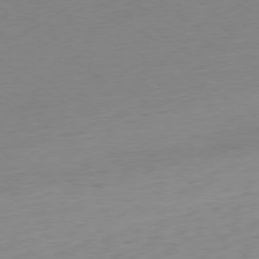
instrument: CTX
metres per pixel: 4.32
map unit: Ap
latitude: -78.7463
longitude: -65.8016
